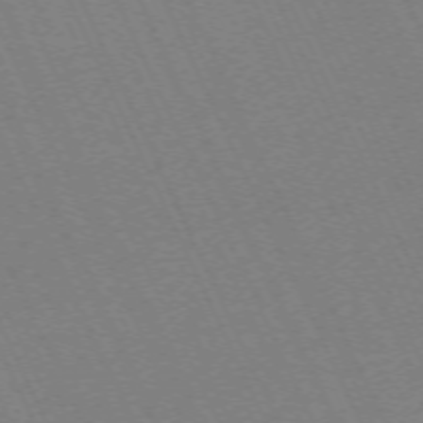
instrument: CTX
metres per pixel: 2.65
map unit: Hpe
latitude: -71.1053
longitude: 12.7652
